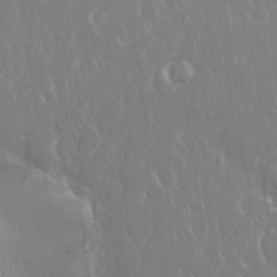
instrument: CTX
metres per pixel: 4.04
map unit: Nhu
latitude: 25.6693
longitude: -59.5560
